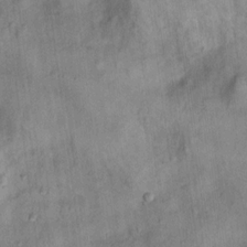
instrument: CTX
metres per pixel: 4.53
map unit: Nhu
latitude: 13.7072
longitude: -30.1956
